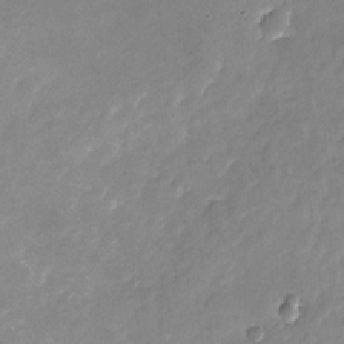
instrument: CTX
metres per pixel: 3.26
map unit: Nhu
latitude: -23.5021
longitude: -69.9906
